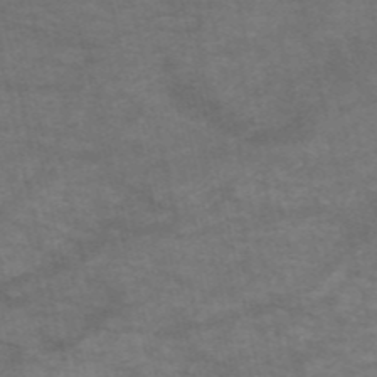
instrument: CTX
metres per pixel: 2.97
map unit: HNb
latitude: -53.8233
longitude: -43.5938
